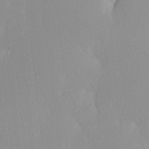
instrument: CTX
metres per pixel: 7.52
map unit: Ave
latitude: 3.2537
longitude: -113.1970
